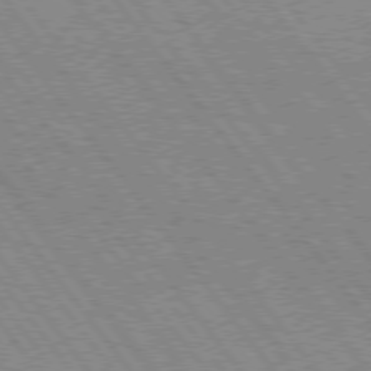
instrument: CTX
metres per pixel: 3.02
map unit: Hpe
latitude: 75.2159
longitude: -149.5182
